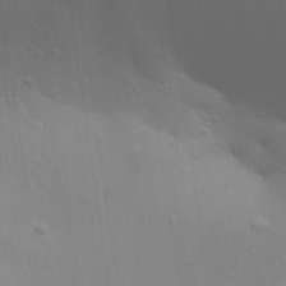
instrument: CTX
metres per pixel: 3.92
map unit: Aa
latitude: 31.0648
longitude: -133.5749
